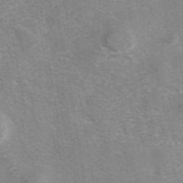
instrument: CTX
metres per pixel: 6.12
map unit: eAb
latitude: 42.3089
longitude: 106.9542
